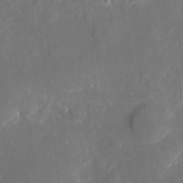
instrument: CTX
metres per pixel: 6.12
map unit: eHh
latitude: 4.5357
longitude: -70.1200
